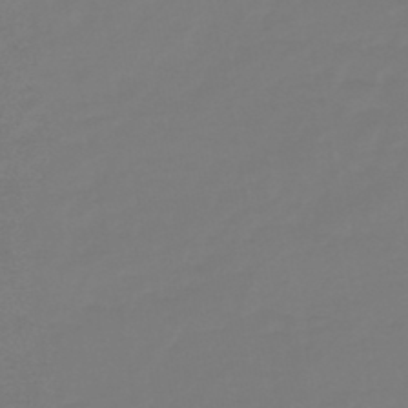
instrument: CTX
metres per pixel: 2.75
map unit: eHb
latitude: -46.2739
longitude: 84.6707
